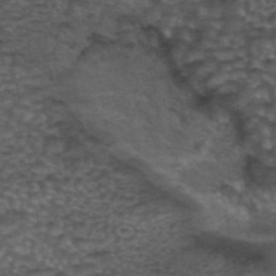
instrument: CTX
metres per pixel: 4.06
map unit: eAb
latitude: 43.8017
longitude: 105.1431
